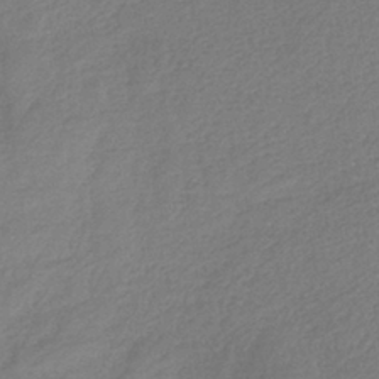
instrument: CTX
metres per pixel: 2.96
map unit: HNb
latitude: -36.3495
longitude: 58.2172
